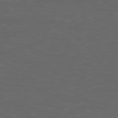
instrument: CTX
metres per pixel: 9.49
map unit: Ap
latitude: -80.1228
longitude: -71.8583
